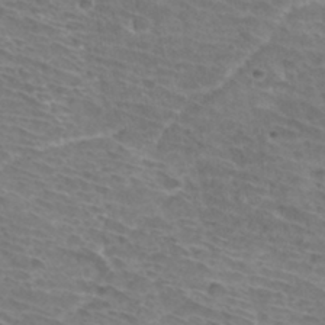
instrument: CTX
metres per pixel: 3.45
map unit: Hto
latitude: 34.3089
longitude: -44.5357
